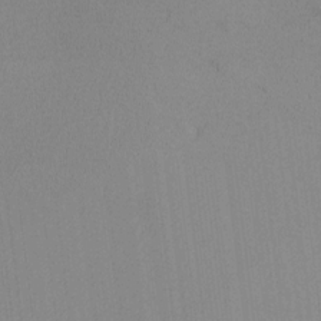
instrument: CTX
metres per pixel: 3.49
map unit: lHvf
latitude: -13.4832
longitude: -101.7450
